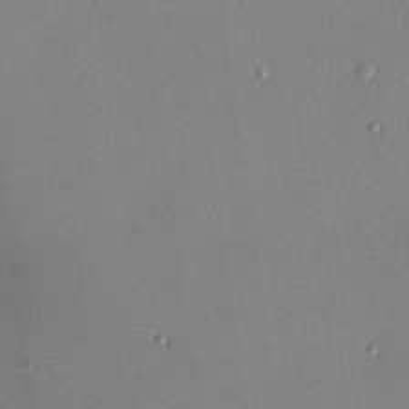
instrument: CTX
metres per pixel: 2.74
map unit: Hve
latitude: 25.6882
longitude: -90.9136
